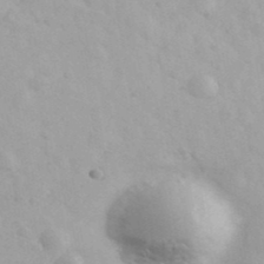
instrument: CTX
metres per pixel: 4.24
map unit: Ave
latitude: 39.9906
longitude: -106.8191
